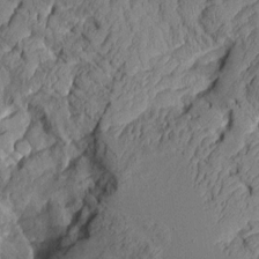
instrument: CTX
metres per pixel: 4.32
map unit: Aa
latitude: 9.0270
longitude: -127.6505
